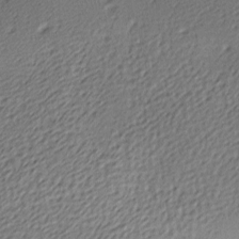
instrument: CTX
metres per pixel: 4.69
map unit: lAa
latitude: -10.0661
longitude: -126.4223
